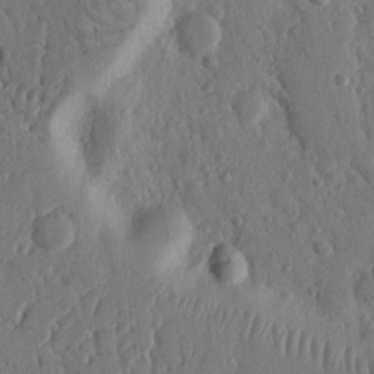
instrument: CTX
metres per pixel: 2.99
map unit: Nhu
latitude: 14.9136
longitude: -79.2159
